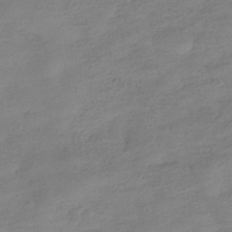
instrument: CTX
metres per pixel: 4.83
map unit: HNhu
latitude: -40.8408
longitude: 98.7652
